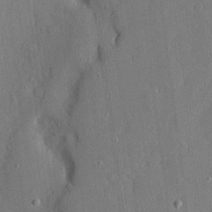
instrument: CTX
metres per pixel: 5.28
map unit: eHh
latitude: 5.1214
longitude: -72.6491
